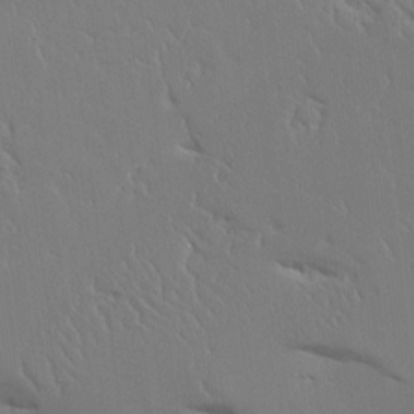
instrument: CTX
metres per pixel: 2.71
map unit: Aa
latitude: 11.8395
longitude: -127.4804
